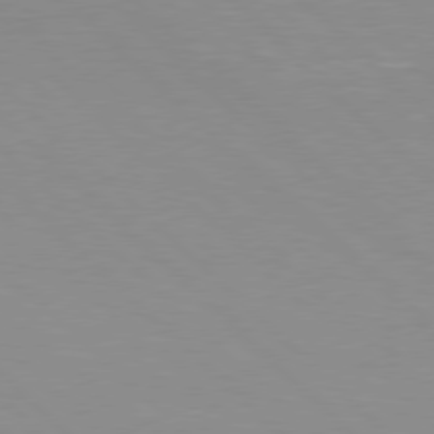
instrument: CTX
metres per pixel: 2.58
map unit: Hpe
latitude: 77.6694
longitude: -160.8569
